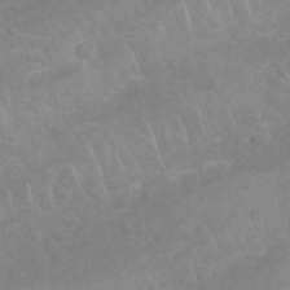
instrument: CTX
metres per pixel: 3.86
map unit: Nhu
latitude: 26.7057
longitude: -62.3468
